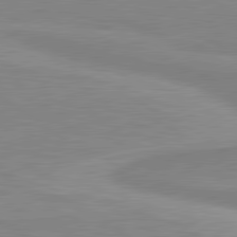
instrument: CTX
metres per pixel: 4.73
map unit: lApd
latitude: 81.0269
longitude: 171.6722
